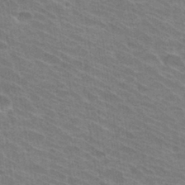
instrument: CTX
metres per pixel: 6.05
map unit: Hto
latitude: 31.6316
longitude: -41.6315
